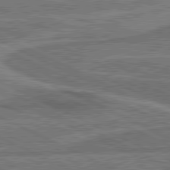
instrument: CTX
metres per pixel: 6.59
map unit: lApd
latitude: 80.8758
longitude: 140.2550
